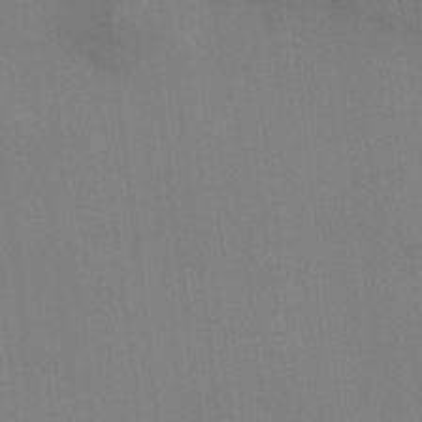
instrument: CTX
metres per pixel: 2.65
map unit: HNhu
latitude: 5.2537
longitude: 7.1053
